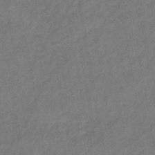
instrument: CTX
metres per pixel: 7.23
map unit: eHb
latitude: -43.0108
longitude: 84.3306
